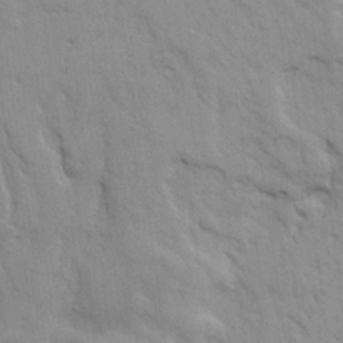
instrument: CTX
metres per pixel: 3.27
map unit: Ave
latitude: 21.8584
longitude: -130.3279
